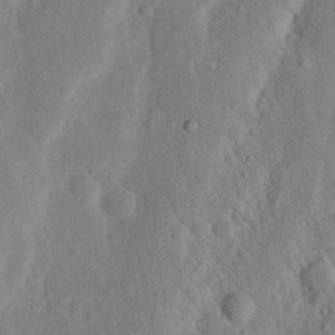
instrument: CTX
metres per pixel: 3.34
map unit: Nhu
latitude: 19.7260
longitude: -75.1970
